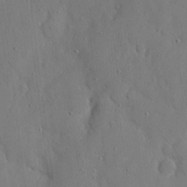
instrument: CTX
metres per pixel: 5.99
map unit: eHh
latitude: 6.5924
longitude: -68.4223
